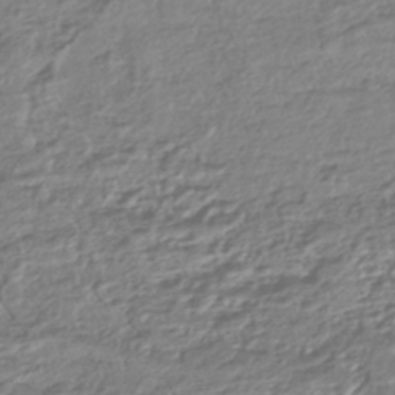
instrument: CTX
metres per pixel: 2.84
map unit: HNhu
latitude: -44.6141
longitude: 96.9164
